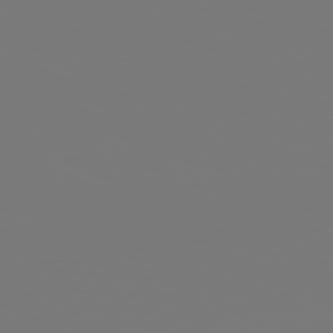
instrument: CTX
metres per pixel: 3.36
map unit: Hpe
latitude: 78.3468
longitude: -177.5938
